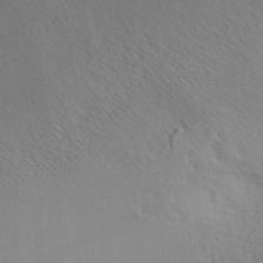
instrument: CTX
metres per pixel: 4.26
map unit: ANa
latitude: 37.4049
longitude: 24.4251
